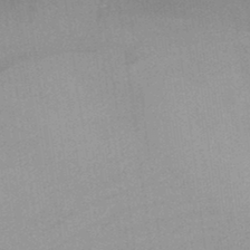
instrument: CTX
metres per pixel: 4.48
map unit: HNhu
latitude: -45.8611
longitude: 91.1431
